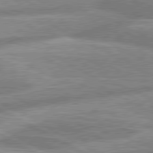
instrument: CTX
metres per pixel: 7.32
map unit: lApd
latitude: 80.3845
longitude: -167.1403
